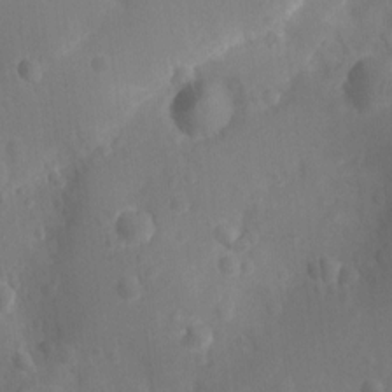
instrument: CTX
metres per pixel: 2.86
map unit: Ht
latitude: -10.5007
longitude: -22.9325
